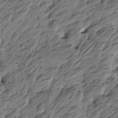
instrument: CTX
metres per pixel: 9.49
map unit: Htu
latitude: -5.8044
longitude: -178.4223
